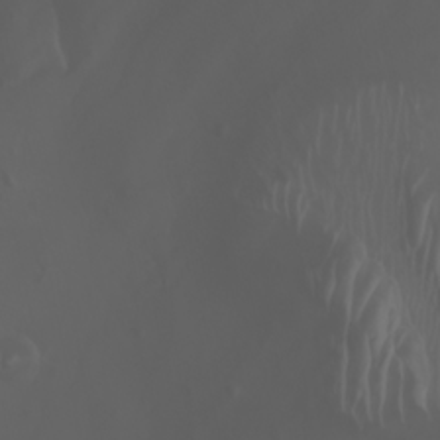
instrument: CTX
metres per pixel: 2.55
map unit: Nhu
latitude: -7.5399
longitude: -84.7813
